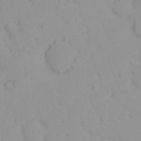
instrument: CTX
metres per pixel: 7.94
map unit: eHh
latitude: -1.5966
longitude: 20.1039
